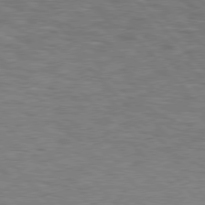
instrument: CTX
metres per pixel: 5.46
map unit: Hpe
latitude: 77.2537
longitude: -157.8583
